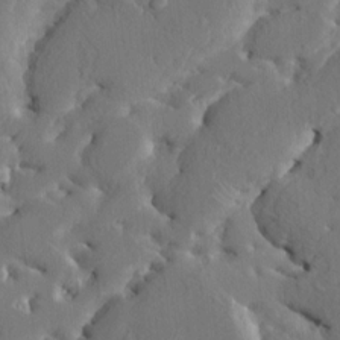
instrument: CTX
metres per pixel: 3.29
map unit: HNhu
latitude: 5.1403
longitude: -4.8380
